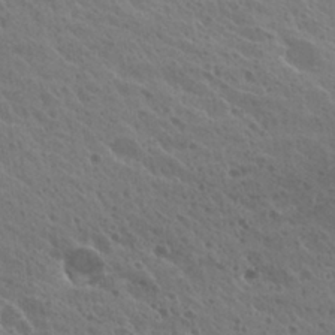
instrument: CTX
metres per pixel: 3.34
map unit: Hto
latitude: 27.6316
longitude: -35.1781
